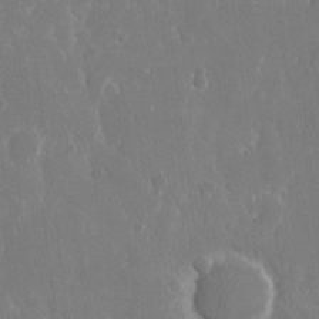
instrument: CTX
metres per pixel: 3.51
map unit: eHh
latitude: 14.4223
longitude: -71.6694
